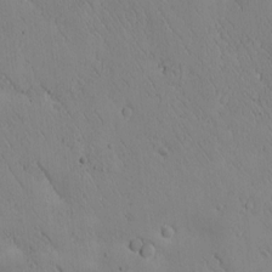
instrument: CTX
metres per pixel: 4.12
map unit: Htu
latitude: -1.4833
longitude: 174.8785
